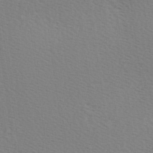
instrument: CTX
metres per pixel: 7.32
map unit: Hve
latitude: 2.4223
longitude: -125.0836
